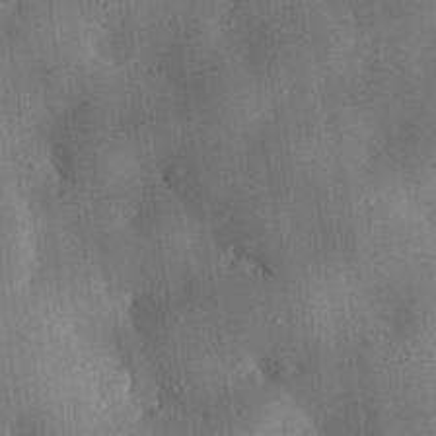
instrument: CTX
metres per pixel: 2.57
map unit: eHh
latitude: 30.1578
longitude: -80.0633
